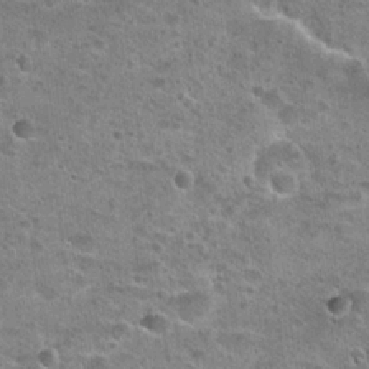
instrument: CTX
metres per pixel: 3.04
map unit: Hto
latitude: 22.7246
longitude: -49.2537
